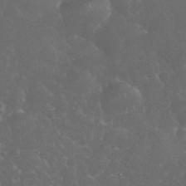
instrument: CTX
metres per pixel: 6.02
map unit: eHh
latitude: 33.8772
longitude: -63.9150
